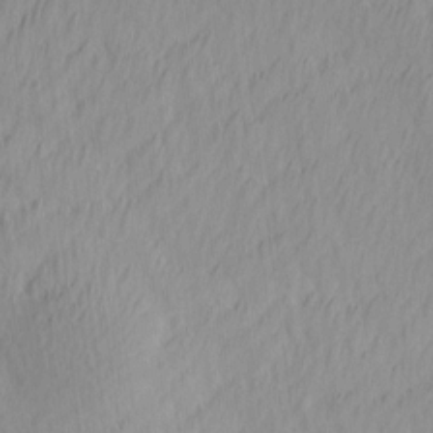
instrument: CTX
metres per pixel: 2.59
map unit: Ave
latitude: 12.9136
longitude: -106.5546
